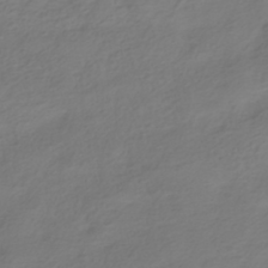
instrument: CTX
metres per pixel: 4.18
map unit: HNhu
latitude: -39.8800
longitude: 103.8611
